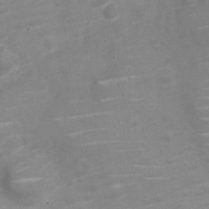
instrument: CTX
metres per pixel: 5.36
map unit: Nve
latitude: -20.1605
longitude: 104.4629
